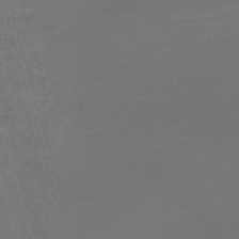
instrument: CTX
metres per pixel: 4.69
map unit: Nve
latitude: -59.6154
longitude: 57.7288
